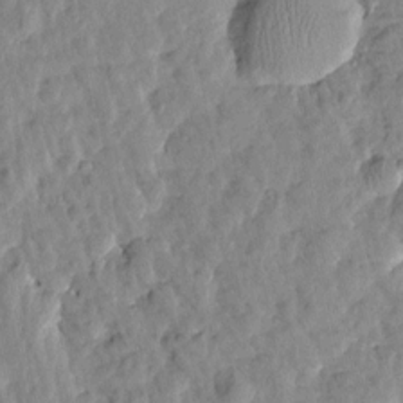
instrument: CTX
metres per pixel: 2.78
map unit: Htu
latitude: 1.8016
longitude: -179.7261
